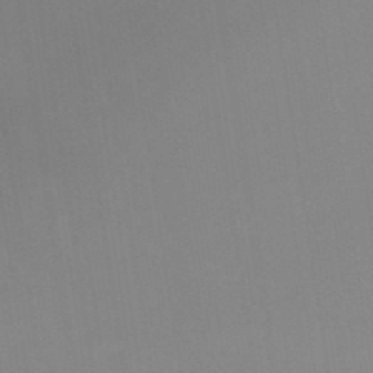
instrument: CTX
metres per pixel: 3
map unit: lHb
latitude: -48.5385
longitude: 67.5210
